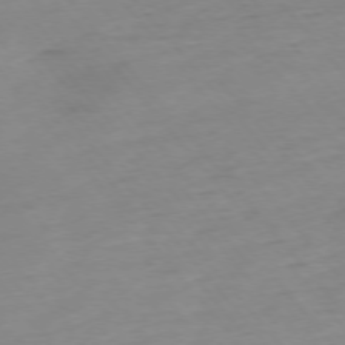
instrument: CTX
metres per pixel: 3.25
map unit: Hpe
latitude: -76.0094
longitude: -15.1404
